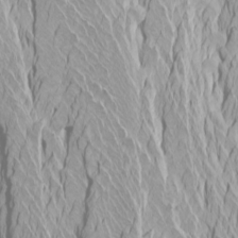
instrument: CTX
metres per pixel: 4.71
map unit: Htu
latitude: -4.5196
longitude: -72.4034
